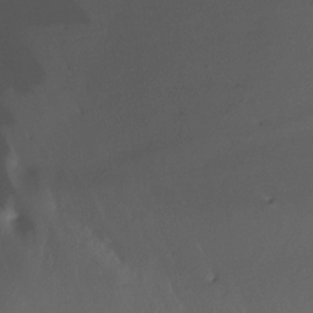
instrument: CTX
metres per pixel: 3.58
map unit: Htu
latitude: -14.8786
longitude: -47.1404
